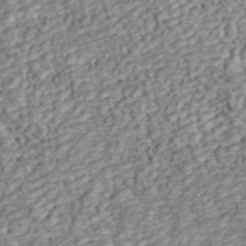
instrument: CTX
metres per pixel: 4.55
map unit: ANa
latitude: 45.7827
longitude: 25.1431
